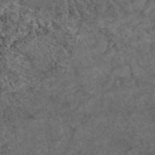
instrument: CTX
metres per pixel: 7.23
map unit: eAb
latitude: 45.9528
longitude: 113.9745
